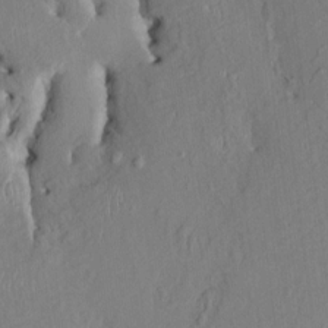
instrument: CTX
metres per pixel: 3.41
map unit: HNhu
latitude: 4.4601
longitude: -4.5168
